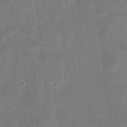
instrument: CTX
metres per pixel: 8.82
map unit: eHh
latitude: 8.5924
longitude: -72.9325
